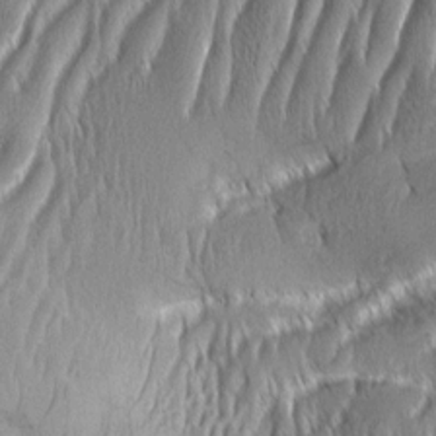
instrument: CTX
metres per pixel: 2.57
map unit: Aa
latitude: 8.0444
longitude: -130.7814
